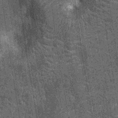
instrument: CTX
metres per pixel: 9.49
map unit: Nhu
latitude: -12.0283
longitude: -22.5735
